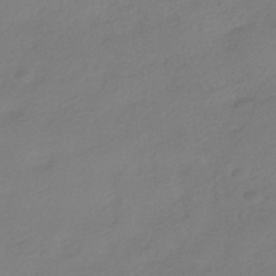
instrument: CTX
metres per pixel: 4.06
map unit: HNhu
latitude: -40.7085
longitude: 96.8975
